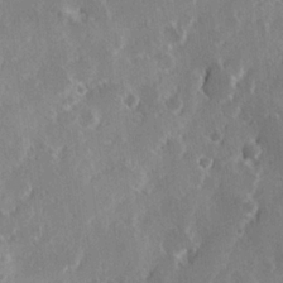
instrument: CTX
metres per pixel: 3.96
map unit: Hve
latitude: 23.9906
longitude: 146.3306
